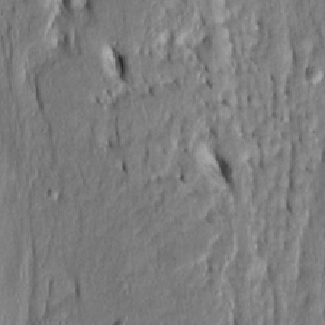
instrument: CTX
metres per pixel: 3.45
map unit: Htu
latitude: -3.8800
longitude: 151.8422
